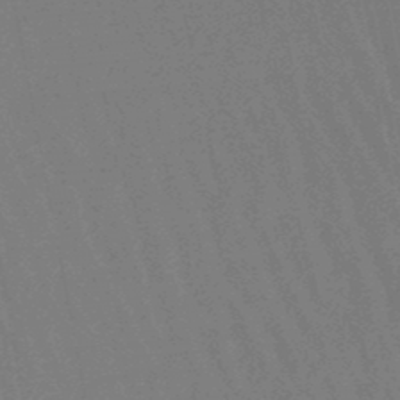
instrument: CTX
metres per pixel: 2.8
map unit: eHb
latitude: -47.2754
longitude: 80.5196
